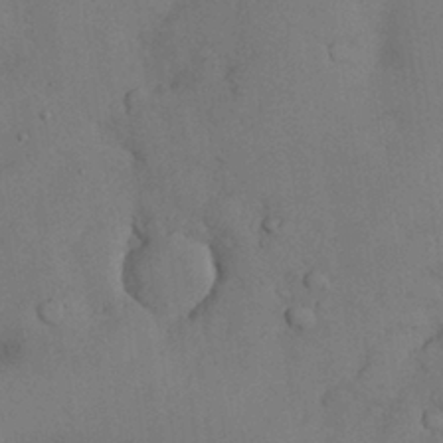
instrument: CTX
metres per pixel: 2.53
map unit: Nhu
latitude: 28.0444
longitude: -70.4601
